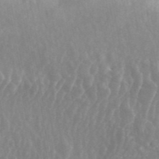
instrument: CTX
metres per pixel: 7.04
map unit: ANa
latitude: 44.8947
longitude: 23.6533
